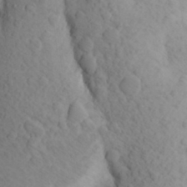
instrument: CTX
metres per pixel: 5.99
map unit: Aa
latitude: 26.7246
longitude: -149.4049
